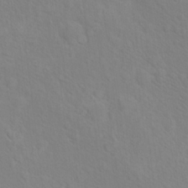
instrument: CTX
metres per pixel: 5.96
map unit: Nhu
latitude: 17.1970
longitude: -33.6505
